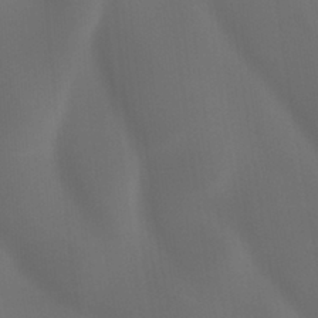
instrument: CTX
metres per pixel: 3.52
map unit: Ht
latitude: -4.4818
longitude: -62.8947
